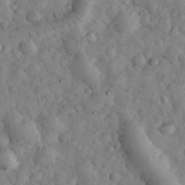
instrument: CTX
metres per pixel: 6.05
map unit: eHh
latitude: 33.8016
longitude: -68.7246
